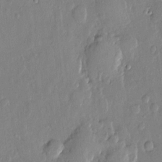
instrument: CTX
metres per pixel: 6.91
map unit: Htu
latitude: -0.1039
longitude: -176.8002
